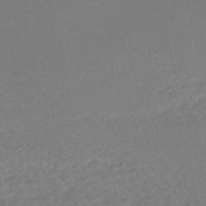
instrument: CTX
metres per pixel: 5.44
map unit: HNhu
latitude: -46.9541
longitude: 98.1039
